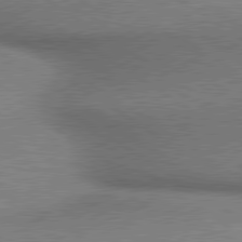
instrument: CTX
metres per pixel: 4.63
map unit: lApd
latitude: 80.0633
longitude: 165.2565
